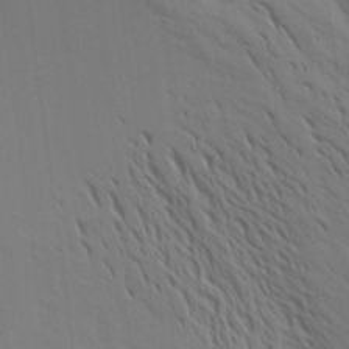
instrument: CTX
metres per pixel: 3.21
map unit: Aa
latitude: 16.5357
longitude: -147.8017
